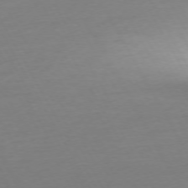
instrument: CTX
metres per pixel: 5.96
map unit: Ap
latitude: -74.5763
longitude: -69.5371
